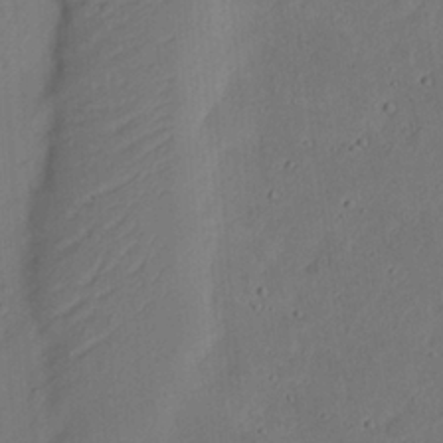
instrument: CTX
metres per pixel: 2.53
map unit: eHh
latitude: 21.4805
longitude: -70.2522
